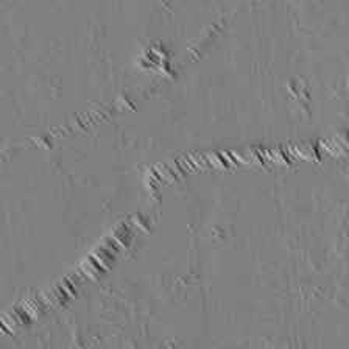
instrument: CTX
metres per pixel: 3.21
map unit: lAvf
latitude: 2.4790
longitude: -106.5924
